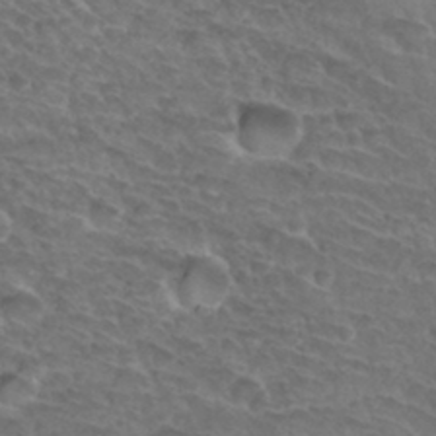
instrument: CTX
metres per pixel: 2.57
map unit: Hto
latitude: 32.9703
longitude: -46.2334
